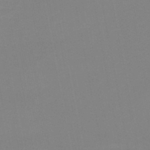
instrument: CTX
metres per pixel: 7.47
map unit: HNb
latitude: -48.6897
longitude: -47.3860
